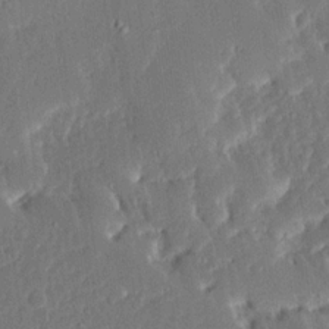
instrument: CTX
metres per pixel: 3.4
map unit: Ave
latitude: 15.3860
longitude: -139.0836
